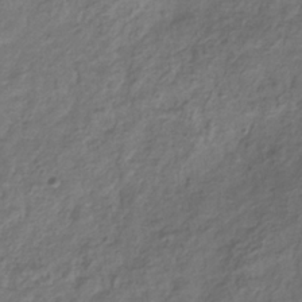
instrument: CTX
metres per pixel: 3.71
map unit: Hve
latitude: -33.3132
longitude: 91.7289
